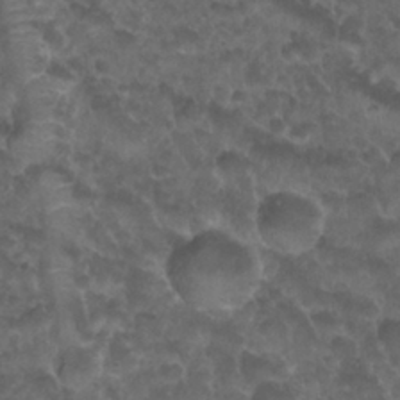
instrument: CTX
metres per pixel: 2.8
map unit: Nhu
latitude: 26.8569
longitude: -53.7828
